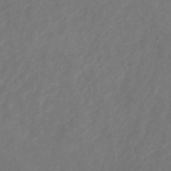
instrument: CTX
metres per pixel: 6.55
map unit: Nhu
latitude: -23.4832
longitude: -56.7813
